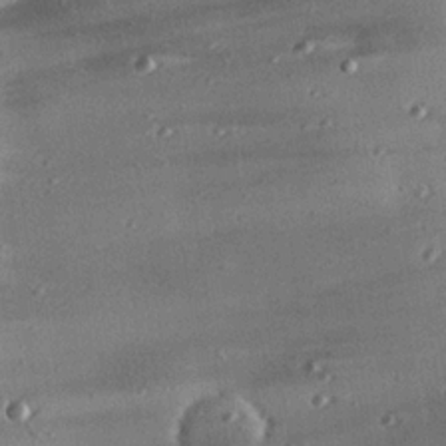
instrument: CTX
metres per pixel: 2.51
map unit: eHh
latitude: 23.7827
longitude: -90.3089
